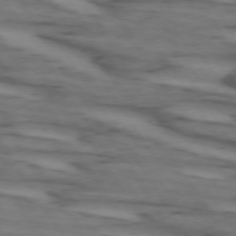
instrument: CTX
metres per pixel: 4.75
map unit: lApd
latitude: 73.5372
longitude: -71.0836
